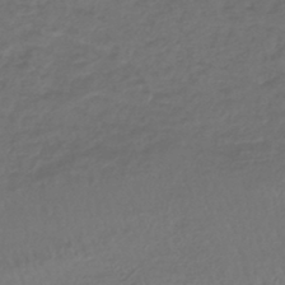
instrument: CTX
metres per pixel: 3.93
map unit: lHb
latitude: -43.3320
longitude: 74.4818
